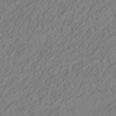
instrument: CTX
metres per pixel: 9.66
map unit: HNhu
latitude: -41.8800
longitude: 104.9164
